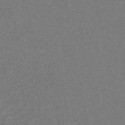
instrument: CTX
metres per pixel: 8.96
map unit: HNhu
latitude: -46.2361
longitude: 99.6155
